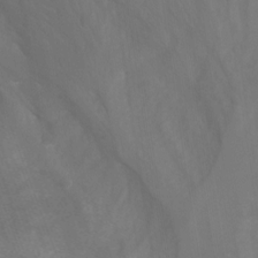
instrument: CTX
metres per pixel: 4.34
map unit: Aa
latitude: -13.1053
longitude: -66.6490
